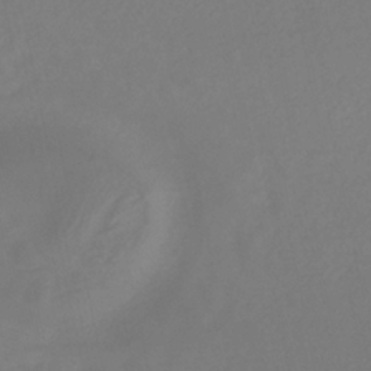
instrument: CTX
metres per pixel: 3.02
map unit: eHb
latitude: -30.5951
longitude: 66.5574
